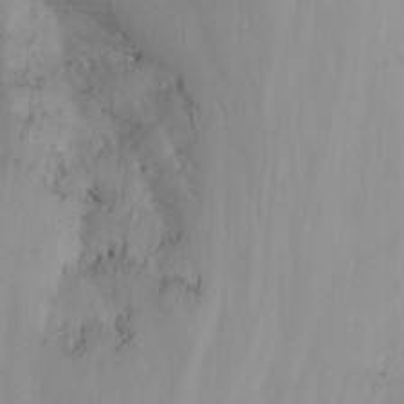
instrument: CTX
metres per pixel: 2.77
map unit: Nhu
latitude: -6.4818
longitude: -67.0647
